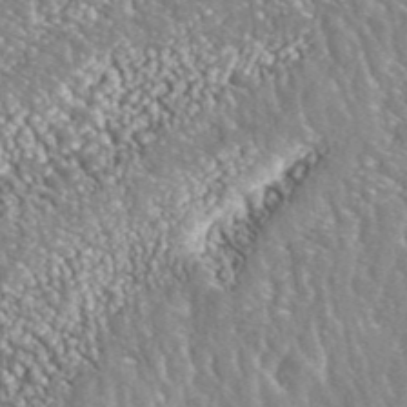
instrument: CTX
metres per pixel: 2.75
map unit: ANa
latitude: 42.0255
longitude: 26.2172
